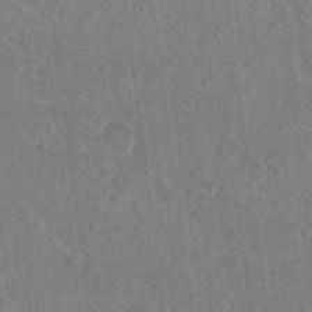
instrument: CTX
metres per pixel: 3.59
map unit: Hto
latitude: 17.1970
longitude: -39.9906
